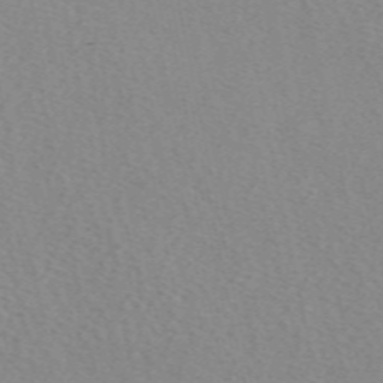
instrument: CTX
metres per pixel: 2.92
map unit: eAb
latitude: 49.4615
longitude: 107.4833
